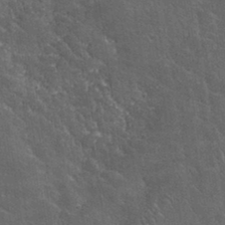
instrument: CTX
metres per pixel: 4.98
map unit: lHvf
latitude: 35.8961
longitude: -92.4034
